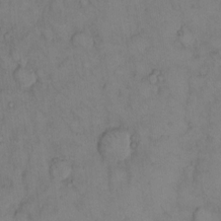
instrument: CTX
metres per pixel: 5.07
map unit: Hto
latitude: 11.3671
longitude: -61.1214
